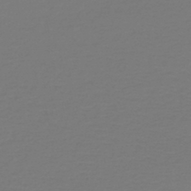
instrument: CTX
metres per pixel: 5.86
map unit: lHb
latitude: -45.3132
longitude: 61.5021
